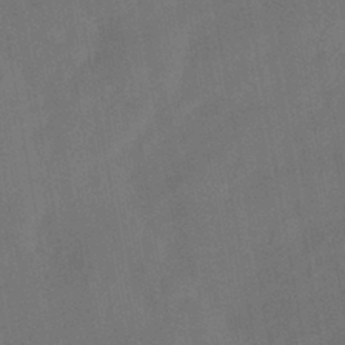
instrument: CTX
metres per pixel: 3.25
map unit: HNhu
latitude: -43.1620
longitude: 91.9556
